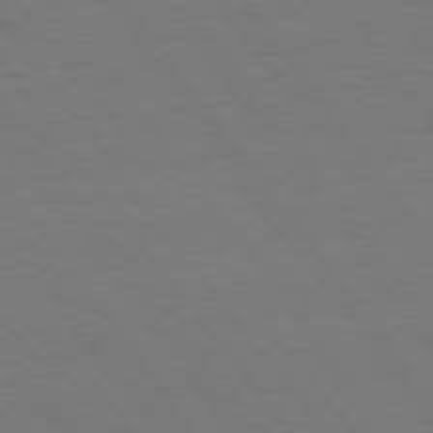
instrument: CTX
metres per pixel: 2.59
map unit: Hpe
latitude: 74.9892
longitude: -130.9703
